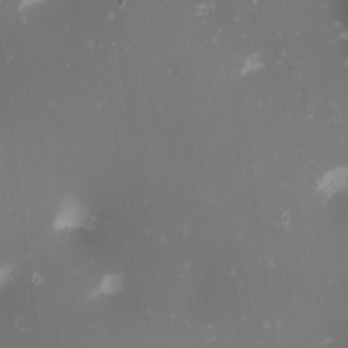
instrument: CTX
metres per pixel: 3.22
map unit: Nhu
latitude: -1.2187
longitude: -80.4790
